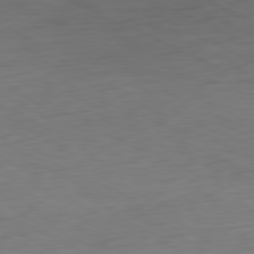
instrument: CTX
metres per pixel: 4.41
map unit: Ap
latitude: -81.1809
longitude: -60.8002
